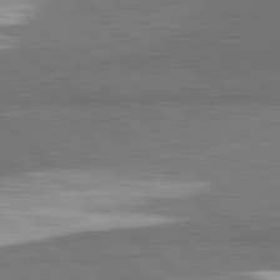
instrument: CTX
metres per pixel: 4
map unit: lApd
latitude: 82.3467
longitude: 162.8408
